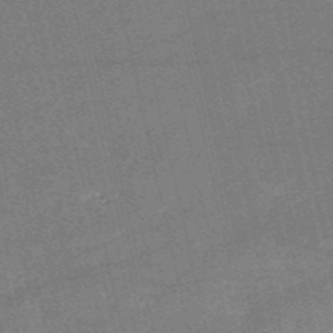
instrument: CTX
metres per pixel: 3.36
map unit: HNb
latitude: -52.8408
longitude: -40.6490
